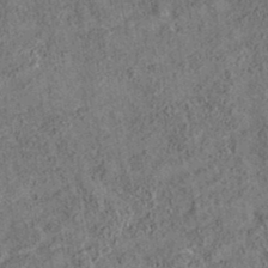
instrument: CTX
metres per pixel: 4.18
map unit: eAb
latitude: 35.4993
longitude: 115.5210
